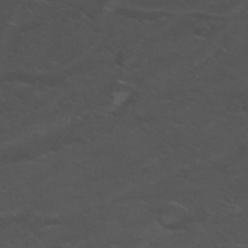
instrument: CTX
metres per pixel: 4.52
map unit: Hto
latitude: 32.2145
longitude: -50.8569
